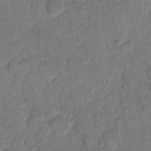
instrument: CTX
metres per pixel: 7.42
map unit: eHh
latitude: 11.9339
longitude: -65.8016
